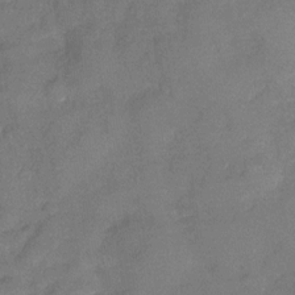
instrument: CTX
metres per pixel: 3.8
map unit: Nhu
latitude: -27.8800
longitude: -62.4412
